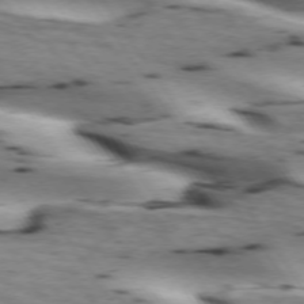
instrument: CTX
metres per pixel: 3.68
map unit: lApd
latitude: 73.0837
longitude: -53.7072
